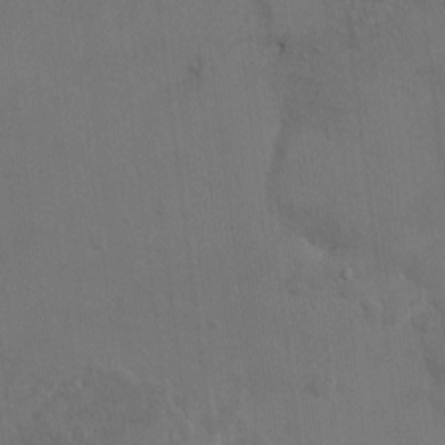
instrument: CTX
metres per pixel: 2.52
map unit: HNhu
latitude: 3.7449
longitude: -6.8380
